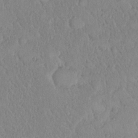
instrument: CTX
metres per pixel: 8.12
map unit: eHh
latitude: 18.0633
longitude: -64.8191
